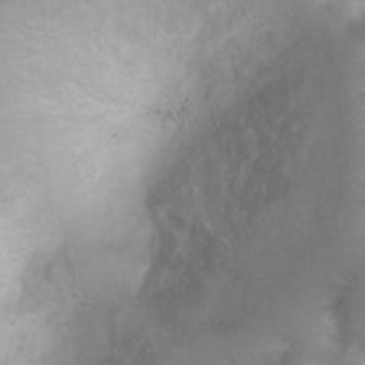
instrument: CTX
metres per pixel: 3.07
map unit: Ht
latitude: 2.7057
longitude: -24.8002
